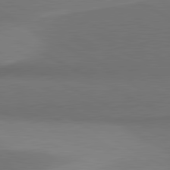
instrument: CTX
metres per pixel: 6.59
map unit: lApd
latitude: 81.3482
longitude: 155.6344
